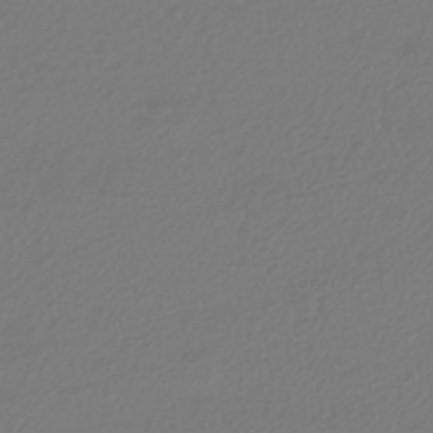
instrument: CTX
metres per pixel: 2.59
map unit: HNhu
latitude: -42.5951
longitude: 96.9353
